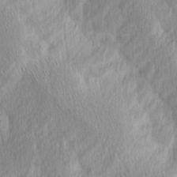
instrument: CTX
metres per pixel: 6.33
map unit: Ave
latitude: 13.1214
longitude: -106.2900
